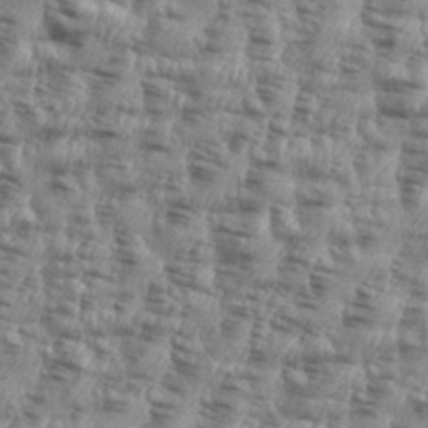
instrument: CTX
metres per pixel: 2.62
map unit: eHh
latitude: 35.4048
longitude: -136.5168
